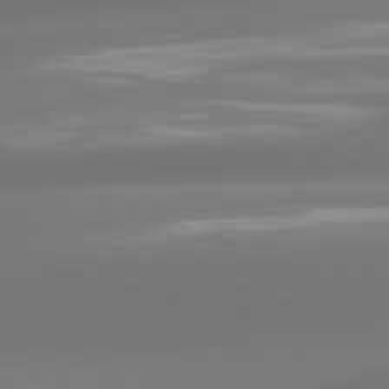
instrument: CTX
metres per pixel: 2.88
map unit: lApd
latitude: 81.4804
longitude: -160.6112
